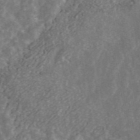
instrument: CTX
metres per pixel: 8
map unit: ANa
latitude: 43.7450
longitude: 30.4629
